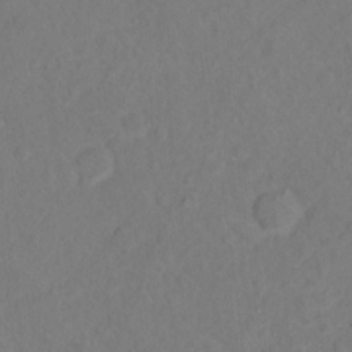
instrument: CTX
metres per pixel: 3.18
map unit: Nhu
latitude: 13.7828
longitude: -36.2523
